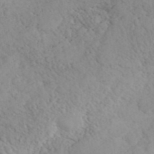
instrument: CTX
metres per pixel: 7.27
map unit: ANa
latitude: 41.8205
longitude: 52.5762
